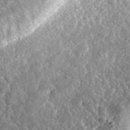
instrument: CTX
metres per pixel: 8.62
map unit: eHh
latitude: 34.8947
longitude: -79.6505
